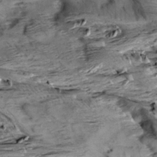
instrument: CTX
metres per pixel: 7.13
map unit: Aa
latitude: 9.5749
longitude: -140.9702
